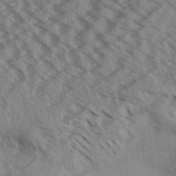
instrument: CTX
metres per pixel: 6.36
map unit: Aa
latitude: 32.4979
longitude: -139.0836
